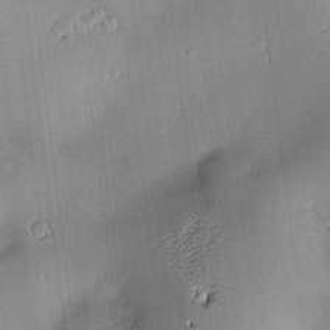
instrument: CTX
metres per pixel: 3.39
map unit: Hve
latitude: -9.8044
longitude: 174.3873
